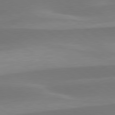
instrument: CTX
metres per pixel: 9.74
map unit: lApd
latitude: 79.6883
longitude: -94.8569
